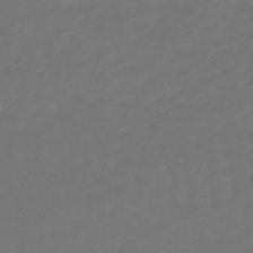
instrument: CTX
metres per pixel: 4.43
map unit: eHb
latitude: -47.5021
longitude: 81.2943
